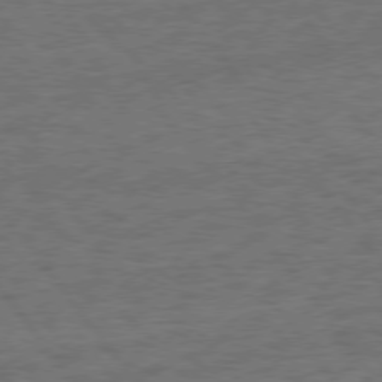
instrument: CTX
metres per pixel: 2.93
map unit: Hpe
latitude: 75.4426
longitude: -136.3279
